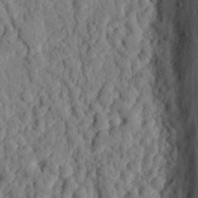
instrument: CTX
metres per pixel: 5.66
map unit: eHh
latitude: 25.8205
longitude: -78.7058
